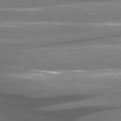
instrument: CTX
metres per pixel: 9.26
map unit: lApd
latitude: 80.5924
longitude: -144.7624
